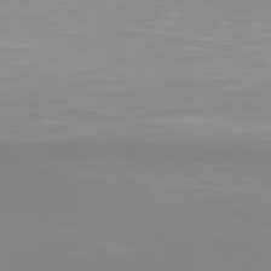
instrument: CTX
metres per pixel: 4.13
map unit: Hpe
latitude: 78.6113
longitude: -141.4804
